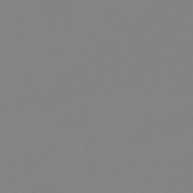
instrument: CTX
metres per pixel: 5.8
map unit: lHb
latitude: -49.3132
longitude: 74.4629
